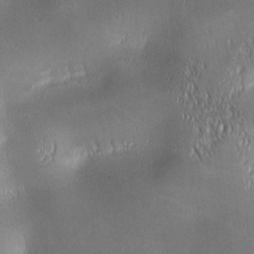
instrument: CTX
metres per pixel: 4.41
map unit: lAa
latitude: 1.2537
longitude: -116.9325
